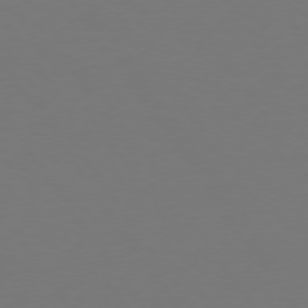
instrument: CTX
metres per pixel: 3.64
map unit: Hpe
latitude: 73.5183
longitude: -123.2348
